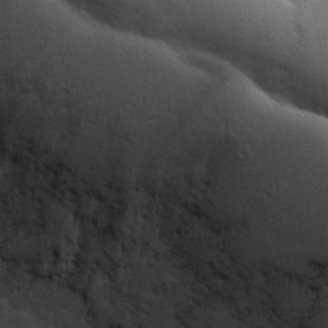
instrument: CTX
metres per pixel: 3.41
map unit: eHh
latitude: 26.8380
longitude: -75.2348
